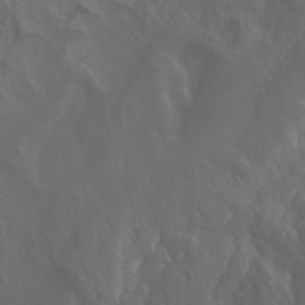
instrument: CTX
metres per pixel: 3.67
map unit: Nhu
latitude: -8.8786
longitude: -78.9136
